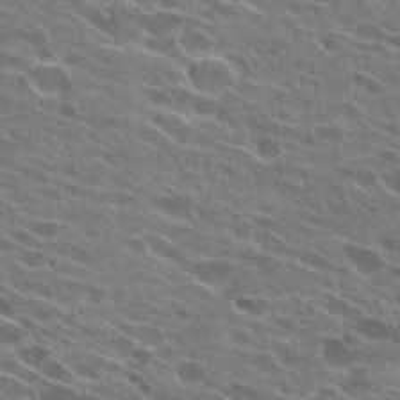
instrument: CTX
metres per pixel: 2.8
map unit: Hto
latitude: 25.4237
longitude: -42.8191
